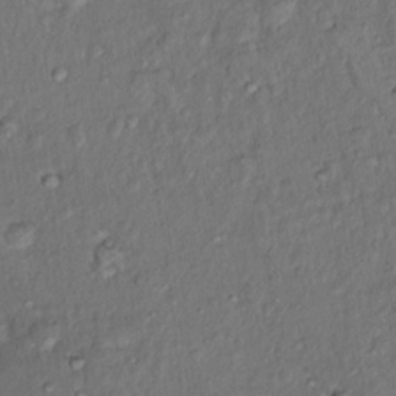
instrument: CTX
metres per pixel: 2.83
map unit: Nhu
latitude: 15.9528
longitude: -30.5735
